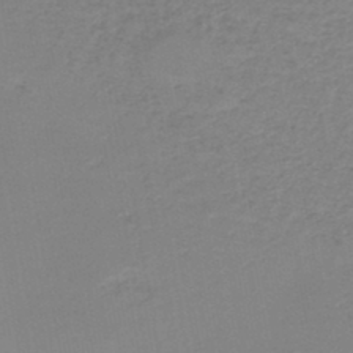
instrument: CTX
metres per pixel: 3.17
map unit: HNb
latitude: -45.4643
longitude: -45.8394
